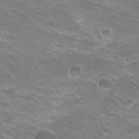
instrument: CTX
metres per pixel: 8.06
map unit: Hto
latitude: 20.3090
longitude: -32.5546
